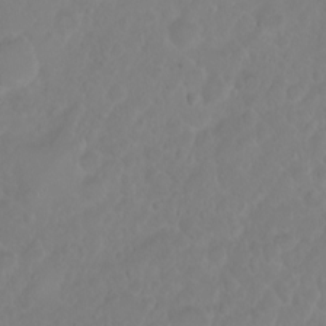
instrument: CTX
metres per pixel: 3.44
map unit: eHh
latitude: 1.1403
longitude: -55.6883
